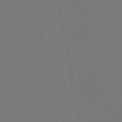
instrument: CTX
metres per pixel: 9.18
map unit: lHb
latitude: -47.5588
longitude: 74.3496
